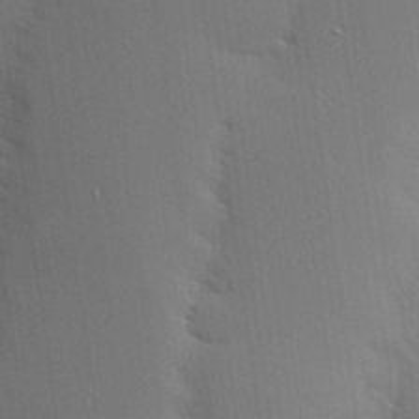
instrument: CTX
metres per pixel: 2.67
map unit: Hve
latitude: 26.8569
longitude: -90.6868
